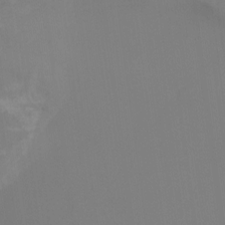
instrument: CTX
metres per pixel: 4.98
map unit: Nhu
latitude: -15.5588
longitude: -57.7449
